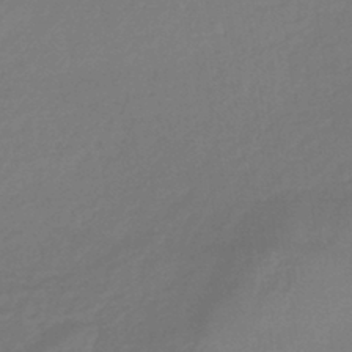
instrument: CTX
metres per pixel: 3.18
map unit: lHb
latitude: -36.4818
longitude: 69.1431
